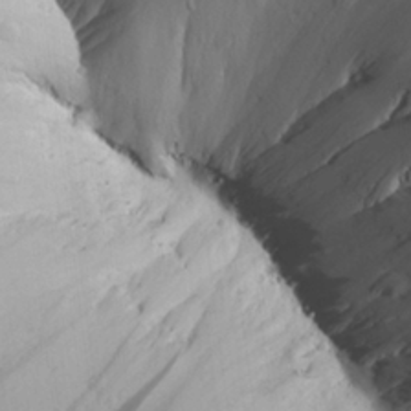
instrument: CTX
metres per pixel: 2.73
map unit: Aa
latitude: 25.3292
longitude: -143.6883
